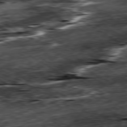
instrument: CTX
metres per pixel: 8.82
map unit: Hpe
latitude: -79.3698
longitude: -20.0633
